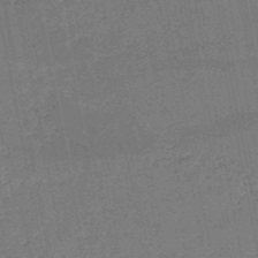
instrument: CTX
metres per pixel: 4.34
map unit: HNb
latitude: -51.4832
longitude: -40.5545
